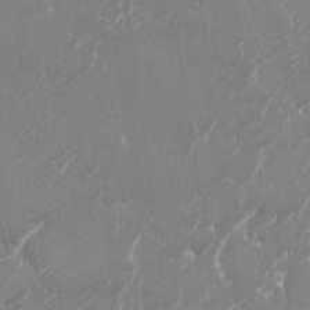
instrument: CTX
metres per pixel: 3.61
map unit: Nhu
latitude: -22.4629
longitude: -72.2712
